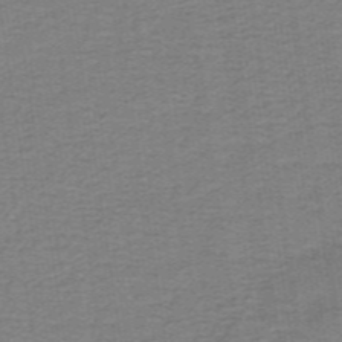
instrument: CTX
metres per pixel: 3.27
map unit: lHb
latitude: -41.6722
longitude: 54.4818
